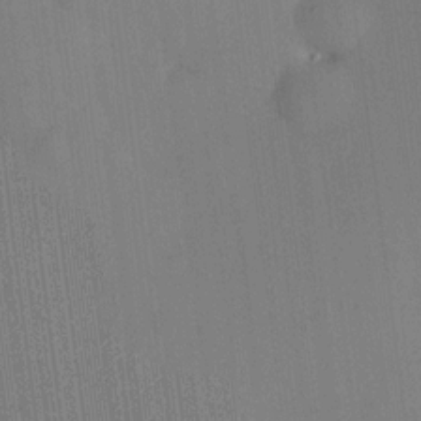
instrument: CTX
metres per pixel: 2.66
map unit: HNhu
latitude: 8.2334
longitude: 16.1984
